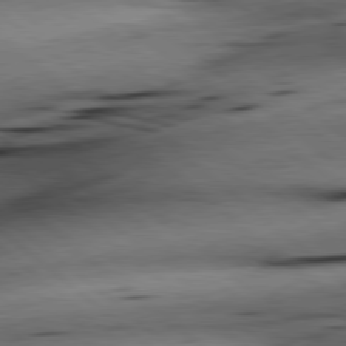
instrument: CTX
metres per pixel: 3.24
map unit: lApd
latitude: 79.1026
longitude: -140.1766
